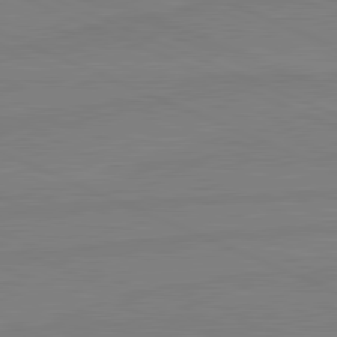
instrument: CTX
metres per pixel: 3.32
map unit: lApd
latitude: 81.4993
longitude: -179.1592
